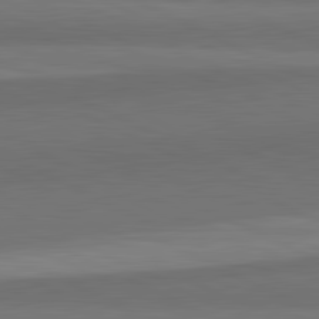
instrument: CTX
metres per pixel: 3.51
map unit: lApd
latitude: 82.3278
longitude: 158.7652
